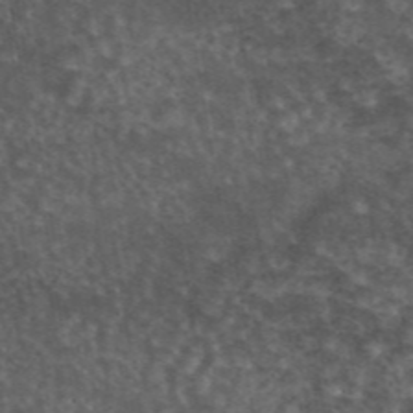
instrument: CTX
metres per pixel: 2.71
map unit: eAb
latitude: 45.0269
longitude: 116.2928
